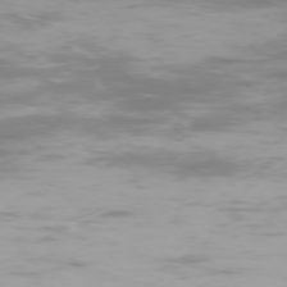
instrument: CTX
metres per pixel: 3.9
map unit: Ap
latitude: -75.8801
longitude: -75.8583
